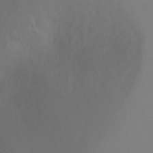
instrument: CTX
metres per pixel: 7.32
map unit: Ht
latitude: -4.7652
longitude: -25.0080
